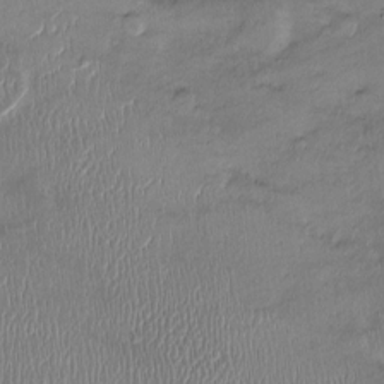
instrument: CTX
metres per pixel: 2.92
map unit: Ht
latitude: -2.5384
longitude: -14.4790
